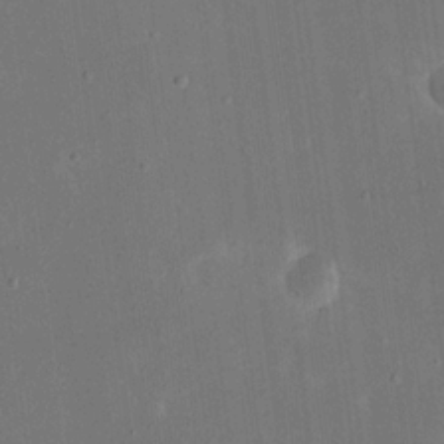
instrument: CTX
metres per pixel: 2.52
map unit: eHh
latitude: 19.4048
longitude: -69.9339
